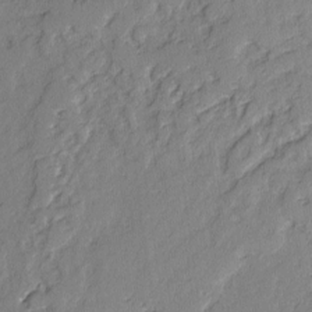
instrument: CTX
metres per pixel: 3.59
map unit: lAvf
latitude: -3.2564
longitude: -107.1214
